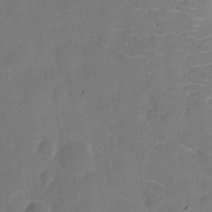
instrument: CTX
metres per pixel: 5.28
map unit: eHh
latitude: 6.9136
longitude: -66.6112
